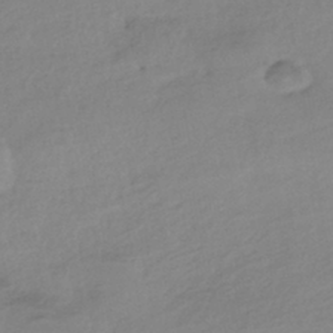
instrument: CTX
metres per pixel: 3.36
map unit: HNhu
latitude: -42.1227
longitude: 96.0094
